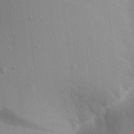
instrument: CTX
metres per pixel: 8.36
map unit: Aa
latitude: 17.3293
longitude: -148.8380
